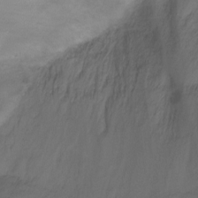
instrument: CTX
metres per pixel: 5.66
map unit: Ht
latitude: 1.3859
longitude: -34.4979
